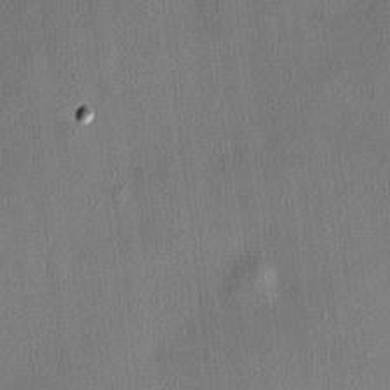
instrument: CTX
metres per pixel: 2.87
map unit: HNhu
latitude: 11.9150
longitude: 10.8219
